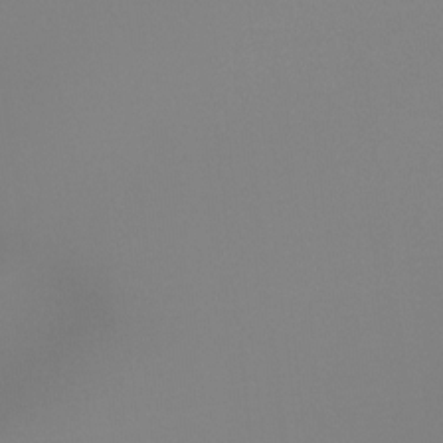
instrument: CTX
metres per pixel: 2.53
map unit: Ht
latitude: -14.8219
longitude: -50.8758
